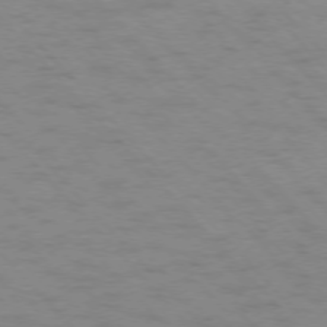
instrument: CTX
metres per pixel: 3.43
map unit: Ap
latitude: -76.5574
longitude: -61.0836
